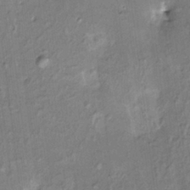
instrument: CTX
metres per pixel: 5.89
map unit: HNhu
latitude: 4.4223
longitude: 8.5574
